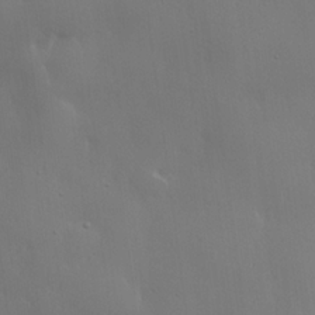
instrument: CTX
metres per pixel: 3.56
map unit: lHvf
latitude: 22.5546
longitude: 145.8234
